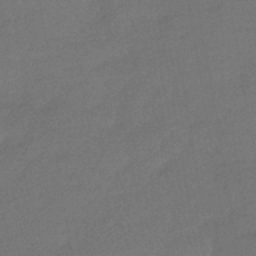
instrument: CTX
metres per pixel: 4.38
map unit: HNhu
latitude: -41.7666
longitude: 92.6707
